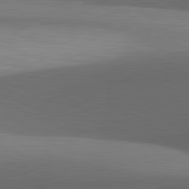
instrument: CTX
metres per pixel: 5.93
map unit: lApd
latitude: 81.6316
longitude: 134.4062
